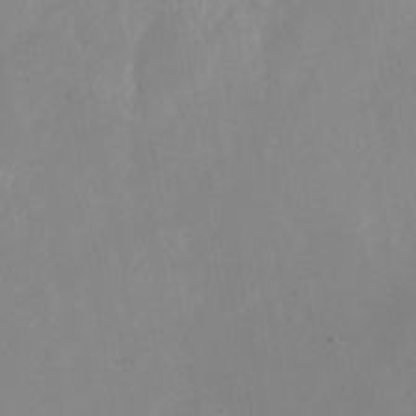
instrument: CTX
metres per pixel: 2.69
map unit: Nhu
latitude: -25.4076
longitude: -70.1956
